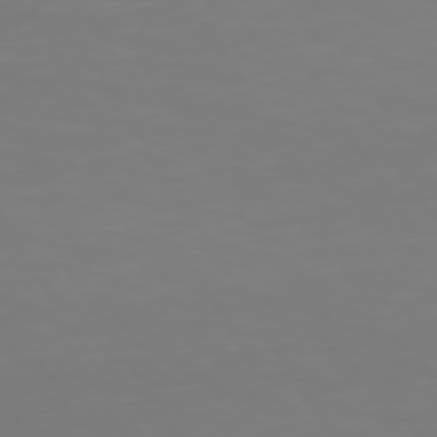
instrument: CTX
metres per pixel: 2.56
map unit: Hpe
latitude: 73.1970
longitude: -126.6869
